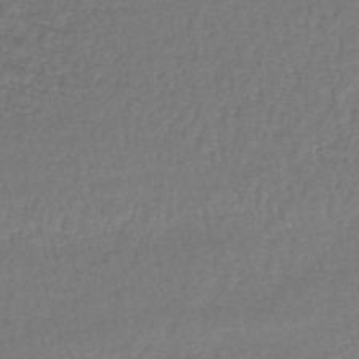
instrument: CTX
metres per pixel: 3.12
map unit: lHb
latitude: -43.0864
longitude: 73.1809
